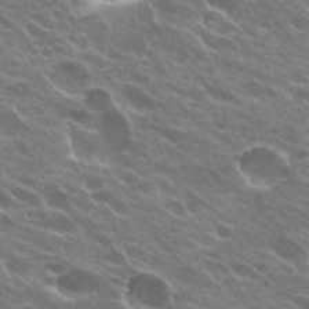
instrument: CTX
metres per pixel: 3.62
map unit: Hto
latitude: 24.4034
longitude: -37.5371
